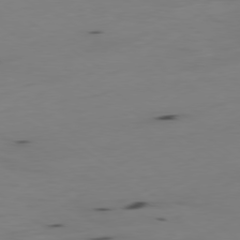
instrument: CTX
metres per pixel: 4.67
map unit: Hpe
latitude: -79.2942
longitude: 14.4251
